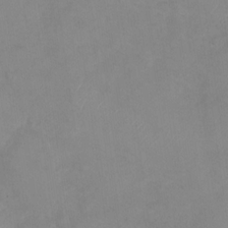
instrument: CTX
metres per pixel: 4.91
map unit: Nhu
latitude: -28.8408
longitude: -63.3293
